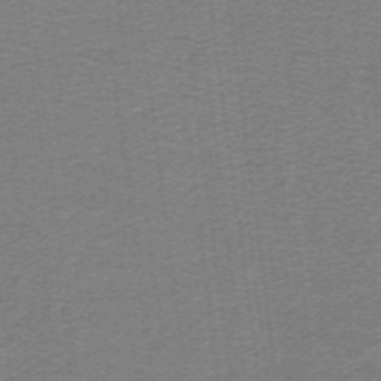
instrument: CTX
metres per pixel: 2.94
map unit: lHb
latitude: -41.7855
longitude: 54.2740
